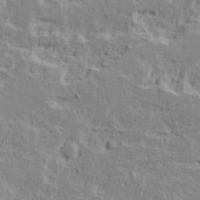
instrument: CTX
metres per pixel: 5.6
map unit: Ave
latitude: 15.8773
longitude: -137.8773
